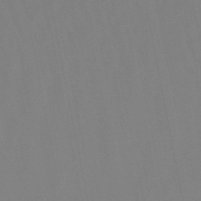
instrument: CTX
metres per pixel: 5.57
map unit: lHb
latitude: -49.3888
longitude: 70.2551
